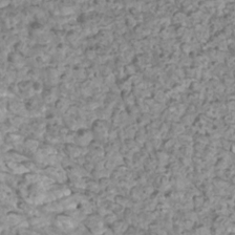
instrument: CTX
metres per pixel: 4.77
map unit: Htu
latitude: 3.2348
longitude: -21.2915
